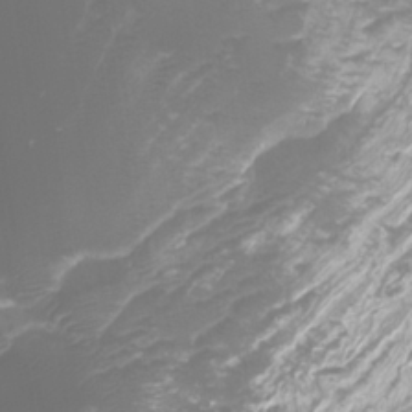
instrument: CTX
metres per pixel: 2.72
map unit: Htu
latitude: -10.5574
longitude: -74.9136
